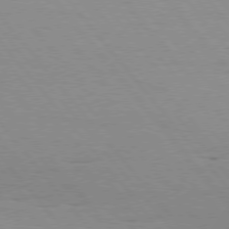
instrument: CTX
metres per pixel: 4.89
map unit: Hpe
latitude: 75.7072
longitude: -143.8961
